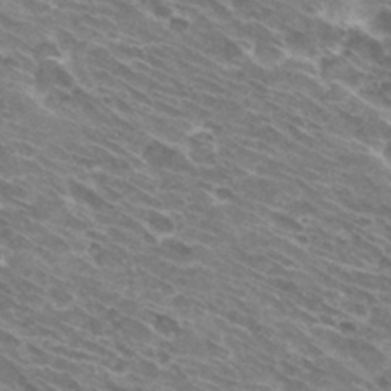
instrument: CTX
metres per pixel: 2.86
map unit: Hto
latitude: 31.8017
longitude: -43.7450
